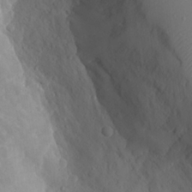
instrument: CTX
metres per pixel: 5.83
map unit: Aa
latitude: 23.3671
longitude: -127.1403
